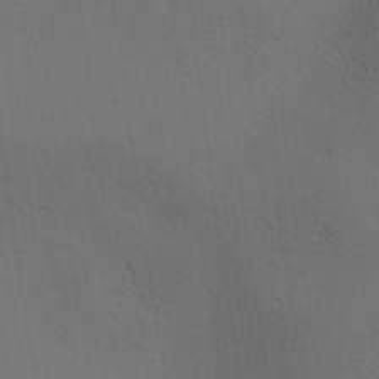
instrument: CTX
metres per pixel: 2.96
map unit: lAa
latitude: 12.4979
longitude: -108.1577
